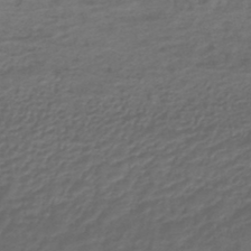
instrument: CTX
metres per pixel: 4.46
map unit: HNb
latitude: -43.6343
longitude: 52.0850
